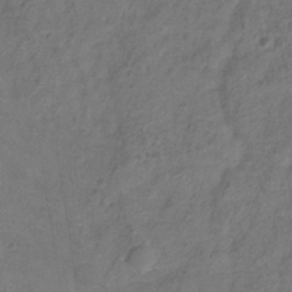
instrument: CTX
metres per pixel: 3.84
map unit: Hve
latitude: -33.1620
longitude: 92.4629
